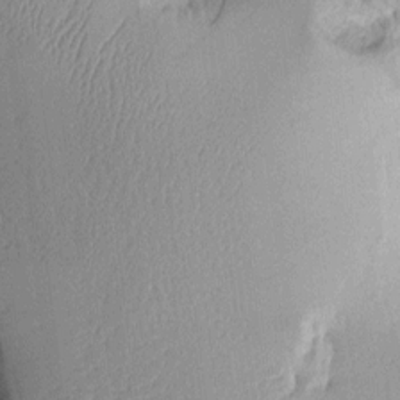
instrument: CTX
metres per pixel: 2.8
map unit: Aa
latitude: 10.6680
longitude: -127.7639
